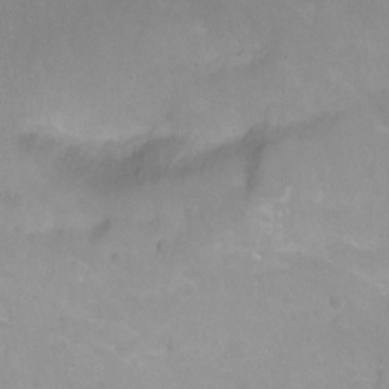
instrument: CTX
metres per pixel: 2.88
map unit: Ht
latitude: 2.9324
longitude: -33.5938
